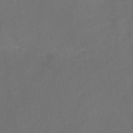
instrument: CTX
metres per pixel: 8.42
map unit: HNb
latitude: -44.2173
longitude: -39.0458
